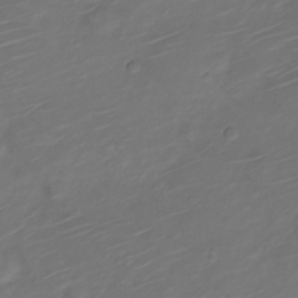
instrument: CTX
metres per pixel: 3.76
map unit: Nve
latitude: -20.5762
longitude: 105.7666
